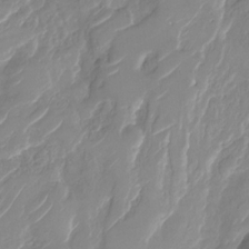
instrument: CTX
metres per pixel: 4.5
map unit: Nhu
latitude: -29.5777
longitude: -71.4993
